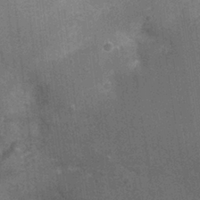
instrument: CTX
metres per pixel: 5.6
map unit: Ht
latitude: -1.4644
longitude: -15.7639
